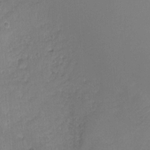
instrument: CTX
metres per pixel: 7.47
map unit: Nhu
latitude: 3.9906
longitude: -15.9151
